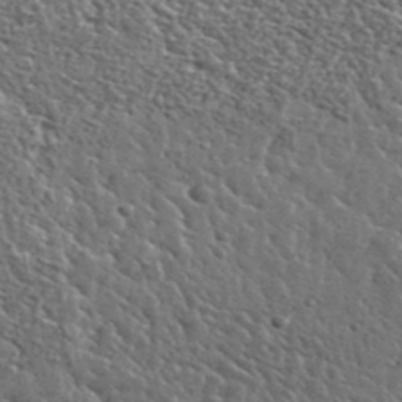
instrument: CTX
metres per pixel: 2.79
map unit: lHvf
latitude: 37.0648
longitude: -88.6491
